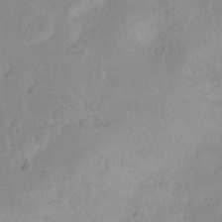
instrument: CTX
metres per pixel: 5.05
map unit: Hto
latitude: -10.6519
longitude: -37.1403
